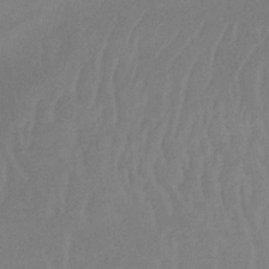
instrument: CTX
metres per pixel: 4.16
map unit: eHb
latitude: -33.9556
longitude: 68.1227
